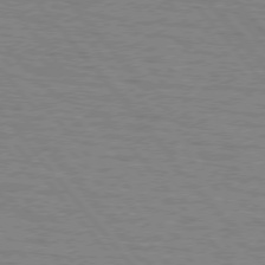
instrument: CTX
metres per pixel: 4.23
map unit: lApd
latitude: 75.7072
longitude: -75.0836
